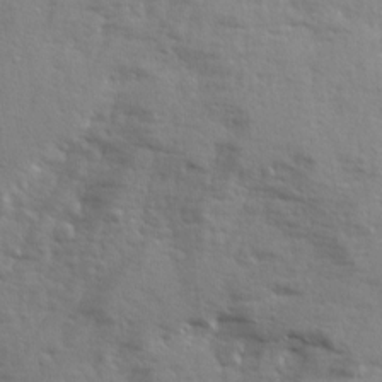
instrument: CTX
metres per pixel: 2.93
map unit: Ave
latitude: 12.7813
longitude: -102.1011
